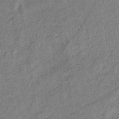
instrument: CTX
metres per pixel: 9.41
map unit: eHb
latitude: -38.5385
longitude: 77.4832
